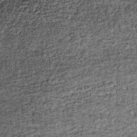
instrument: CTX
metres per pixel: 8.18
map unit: lHb
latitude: -36.4629
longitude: 66.7275
